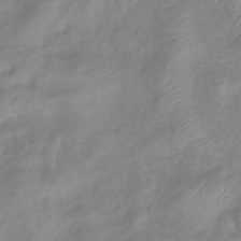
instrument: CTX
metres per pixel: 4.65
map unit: eHb
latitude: -40.8597
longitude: 81.6722
